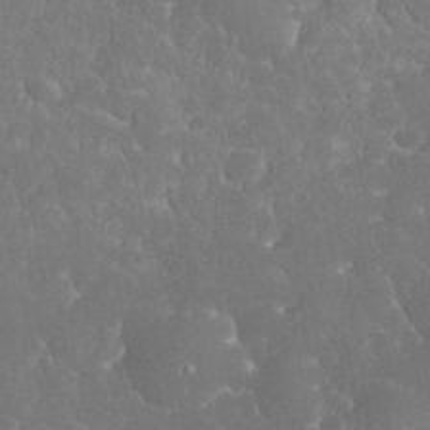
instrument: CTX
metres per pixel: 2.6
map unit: eHh
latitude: 33.9528
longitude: -63.6505
